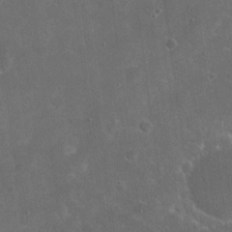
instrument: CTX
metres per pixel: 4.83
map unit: eHh
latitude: 19.9528
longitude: -65.8016
